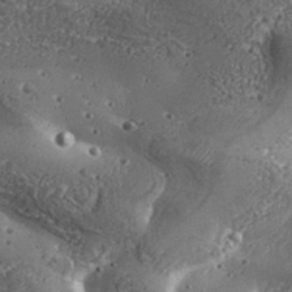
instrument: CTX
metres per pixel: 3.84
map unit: Aa
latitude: 32.9325
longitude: -134.3845
